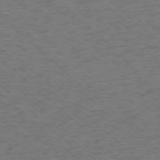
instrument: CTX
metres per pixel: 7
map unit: Ap
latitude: -75.9178
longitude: -79.2915
